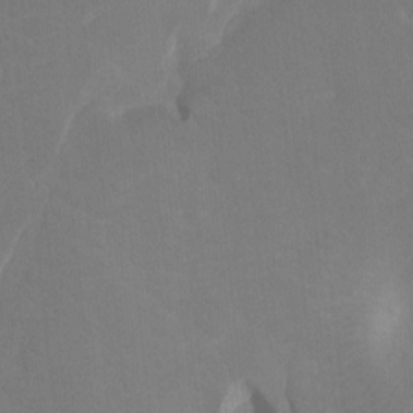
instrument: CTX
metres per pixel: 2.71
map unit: Ht
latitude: -8.1984
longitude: -28.3278
